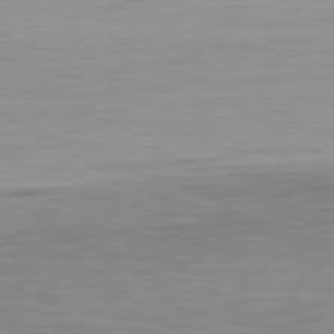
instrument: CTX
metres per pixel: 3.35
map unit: Hpe
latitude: 78.0633
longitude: -122.4412
